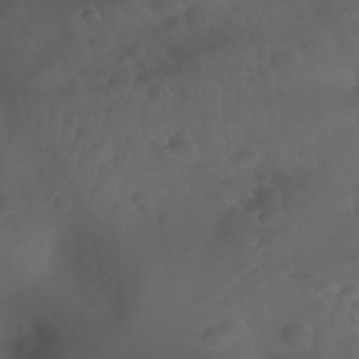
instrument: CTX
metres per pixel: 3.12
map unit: Nhu
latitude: 28.9891
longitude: -65.4237
